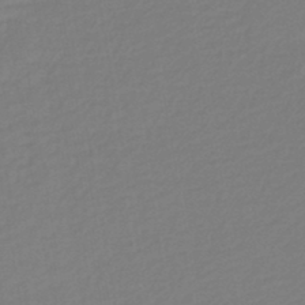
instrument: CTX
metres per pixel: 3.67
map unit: lHb
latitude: -44.8975
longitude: 59.9367
